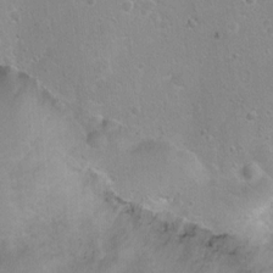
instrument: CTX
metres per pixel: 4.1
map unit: Nhu
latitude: 3.9717
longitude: -27.3104
